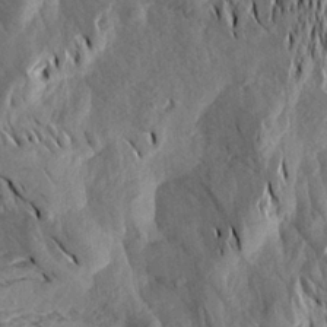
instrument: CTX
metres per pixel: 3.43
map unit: Aa
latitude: 19.7071
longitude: -146.1011
